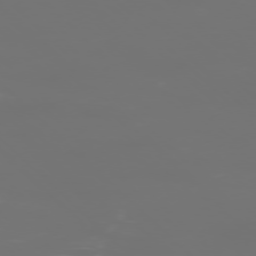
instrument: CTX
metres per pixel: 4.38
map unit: Ap
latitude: -77.1998
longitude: -61.9339
